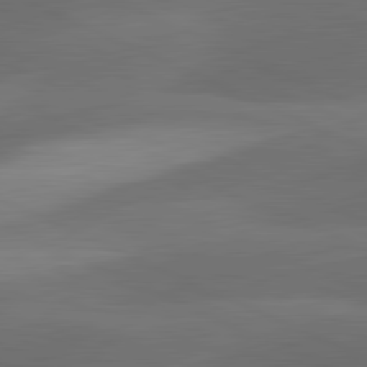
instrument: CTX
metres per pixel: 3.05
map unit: lApd
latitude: 81.5182
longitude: 126.1227
